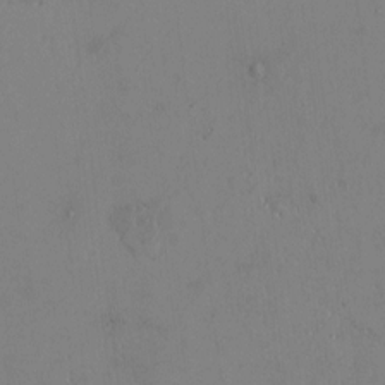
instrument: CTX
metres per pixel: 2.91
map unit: Htu
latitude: 3.0458
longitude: 148.1984
